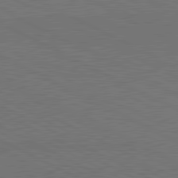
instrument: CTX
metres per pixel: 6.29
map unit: lApd
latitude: 81.3293
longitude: 149.6533
